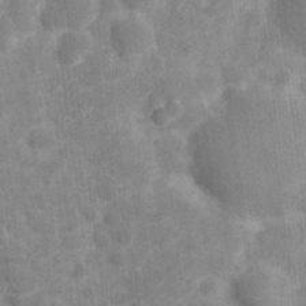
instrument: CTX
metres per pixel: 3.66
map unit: Hve
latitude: -28.3306
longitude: 92.0850
